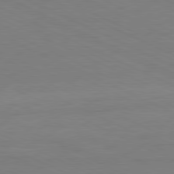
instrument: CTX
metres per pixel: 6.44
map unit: Ap
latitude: -81.8612
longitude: -71.6883
